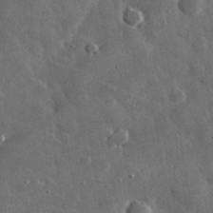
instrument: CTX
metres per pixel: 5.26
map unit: lHvf
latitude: 33.1781
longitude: -87.0458
